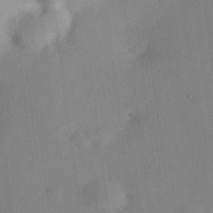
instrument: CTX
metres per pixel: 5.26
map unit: eHh
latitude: 25.9717
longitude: -69.2159
